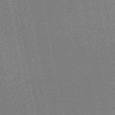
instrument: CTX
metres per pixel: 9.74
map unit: HNhu
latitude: -48.4818
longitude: 99.1809
